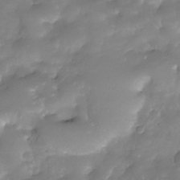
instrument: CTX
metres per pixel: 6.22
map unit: Nhe
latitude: -34.3495
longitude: -146.0255
